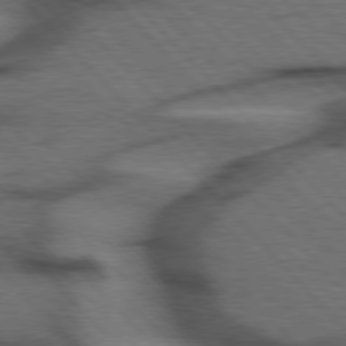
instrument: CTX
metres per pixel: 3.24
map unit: Hpe
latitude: 77.3292
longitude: -153.9528
